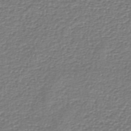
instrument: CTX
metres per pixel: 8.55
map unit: lHb
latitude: -42.1605
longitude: 69.8989
